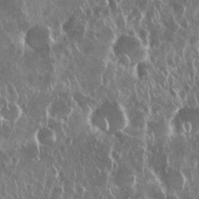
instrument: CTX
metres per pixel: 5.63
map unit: Nhu
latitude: 28.7813
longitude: -62.7058
